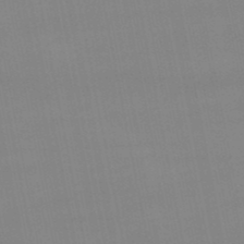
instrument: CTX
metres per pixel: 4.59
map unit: lHb
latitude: -49.1620
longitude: 68.0094
